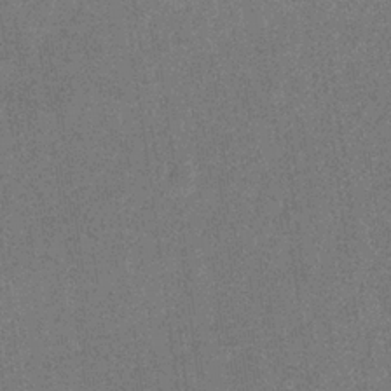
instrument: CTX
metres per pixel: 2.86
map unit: eHb
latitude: -31.7477
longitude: 74.1228
